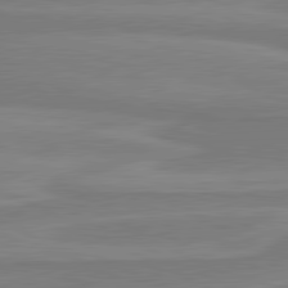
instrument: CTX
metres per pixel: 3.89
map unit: lApd
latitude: 81.2348
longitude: 170.5952
